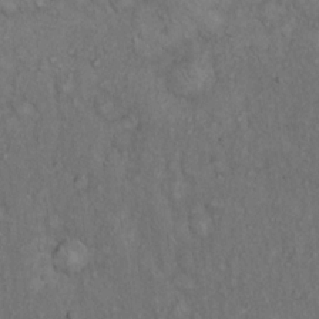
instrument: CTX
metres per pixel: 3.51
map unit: Hto
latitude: 15.3860
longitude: -56.5545
